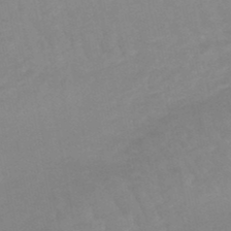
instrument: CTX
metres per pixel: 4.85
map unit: lHb
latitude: -48.2173
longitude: 76.7841
